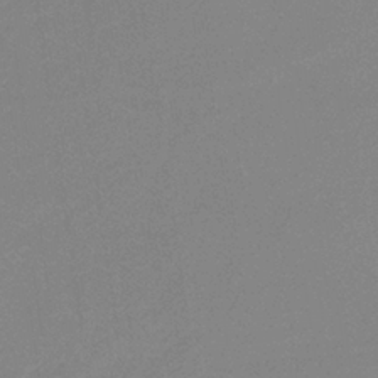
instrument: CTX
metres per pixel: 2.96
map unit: lHb
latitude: -33.8045
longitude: 69.6532
